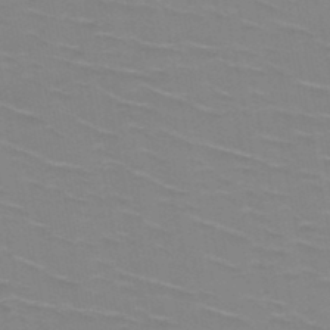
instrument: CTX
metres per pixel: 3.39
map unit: HNb
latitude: -48.5007
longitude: -47.4049
